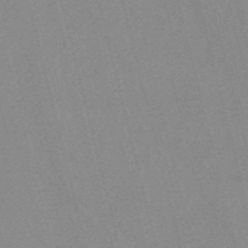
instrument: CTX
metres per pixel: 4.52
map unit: Nve
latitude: -56.9164
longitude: 51.5399
